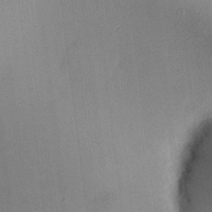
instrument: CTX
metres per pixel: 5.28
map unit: HNhu
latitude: 7.2348
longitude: 7.7099
